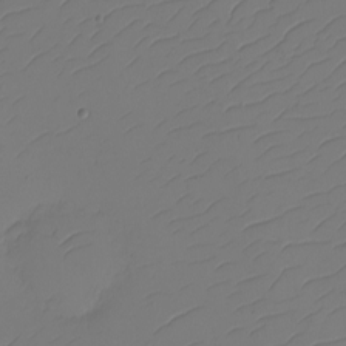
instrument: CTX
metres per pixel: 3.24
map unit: eHh
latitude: -2.3873
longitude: -74.1200
